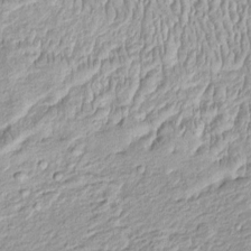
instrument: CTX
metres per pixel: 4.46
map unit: Htu
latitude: -4.8408
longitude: 158.8975
